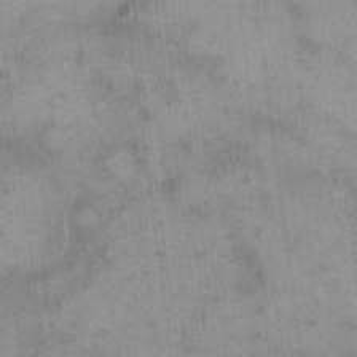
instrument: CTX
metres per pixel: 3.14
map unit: eHh
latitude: 15.3482
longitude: -67.1592
